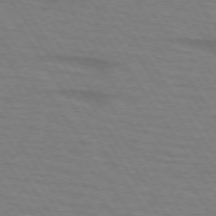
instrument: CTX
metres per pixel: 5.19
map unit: lApd
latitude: 73.5938
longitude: -72.9703
